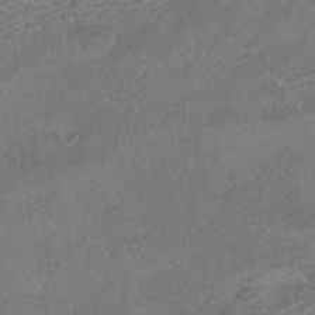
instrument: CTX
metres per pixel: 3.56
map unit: HNhu
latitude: -42.5195
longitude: 102.6707
